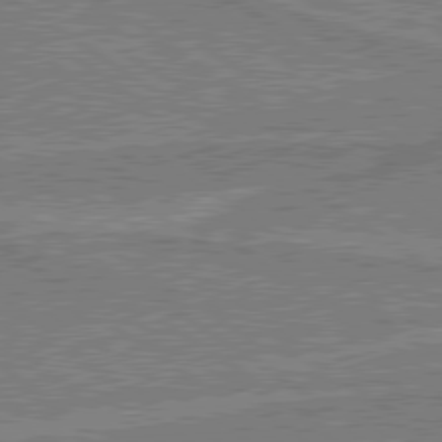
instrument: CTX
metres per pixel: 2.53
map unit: lApd
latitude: 79.6316
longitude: 170.0472
